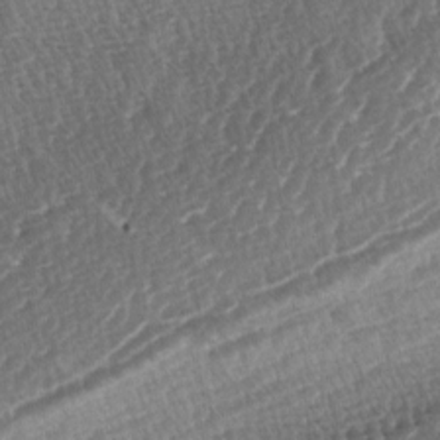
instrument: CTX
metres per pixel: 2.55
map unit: lAa
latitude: -3.4265
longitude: -123.3482
